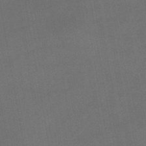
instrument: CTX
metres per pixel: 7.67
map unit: lHb
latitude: -44.9353
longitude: 72.8786
